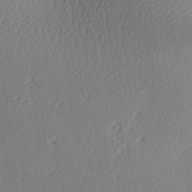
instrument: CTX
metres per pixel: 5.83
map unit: lAa
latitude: -9.2943
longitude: -127.4427
